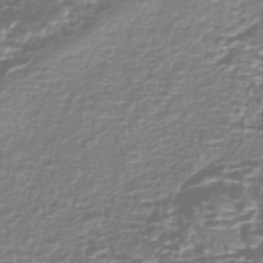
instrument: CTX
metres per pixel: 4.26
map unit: Nhe
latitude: -46.9730
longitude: -171.6127
